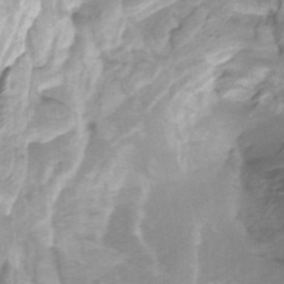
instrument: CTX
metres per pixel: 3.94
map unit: HNhu
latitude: -27.6532
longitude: 74.4251
